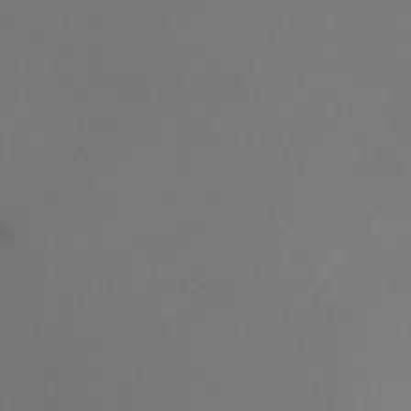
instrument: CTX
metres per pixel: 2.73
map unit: Nhu
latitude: -24.6896
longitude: -72.5168
